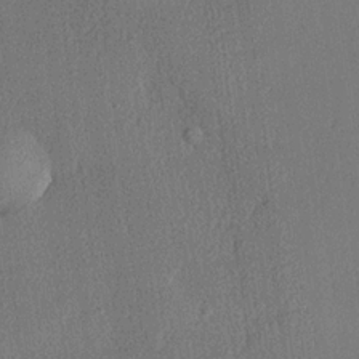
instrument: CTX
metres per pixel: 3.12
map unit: lHvf
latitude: 21.2915
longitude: 140.8975
